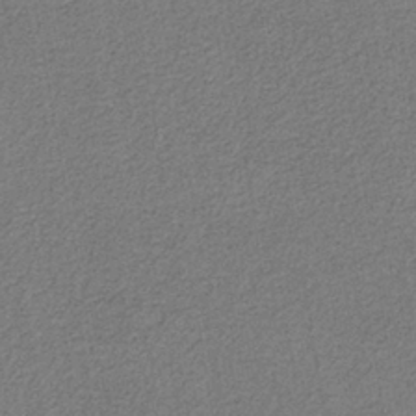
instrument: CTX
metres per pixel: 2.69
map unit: eAb
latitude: -37.9556
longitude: 52.1794
